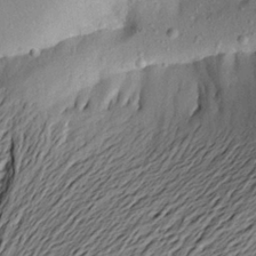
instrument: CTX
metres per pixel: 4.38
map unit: Aa
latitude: 23.0836
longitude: -149.5560
